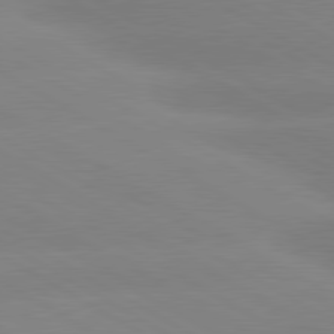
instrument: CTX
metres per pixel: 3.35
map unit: lApd
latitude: 80.3278
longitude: -153.1403
